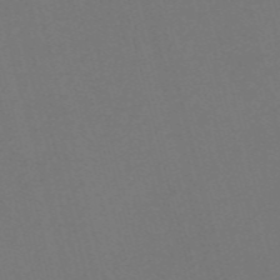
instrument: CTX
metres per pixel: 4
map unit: Nve
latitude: -57.4454
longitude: 52.0472
